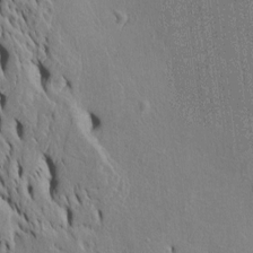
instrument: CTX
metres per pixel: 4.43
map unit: Htu
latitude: -4.7274
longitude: 152.4062
